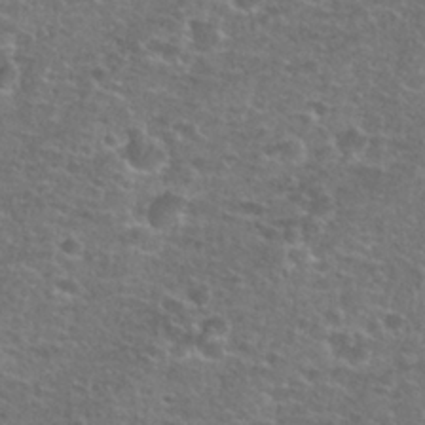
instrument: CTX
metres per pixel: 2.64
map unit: Hto
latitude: 25.6316
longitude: -49.6505
